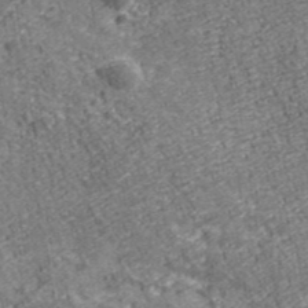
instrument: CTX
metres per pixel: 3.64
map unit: eHh
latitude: 43.4238
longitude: -91.1214
